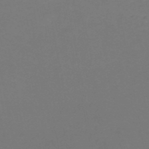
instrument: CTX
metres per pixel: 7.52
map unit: HNb
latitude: -50.4251
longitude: -53.5371
